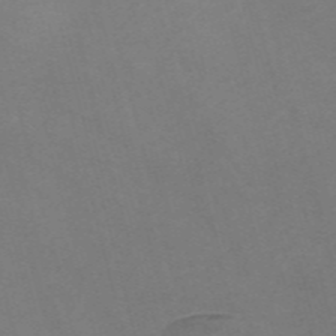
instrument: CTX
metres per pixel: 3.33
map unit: Nve
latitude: -58.2361
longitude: 59.0675
